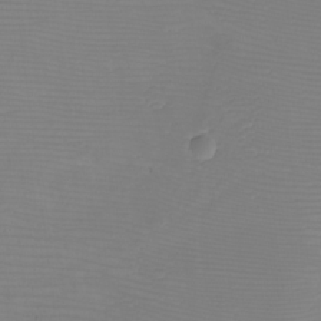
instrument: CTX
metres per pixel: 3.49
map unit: eHh
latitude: -6.2550
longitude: -79.5371
